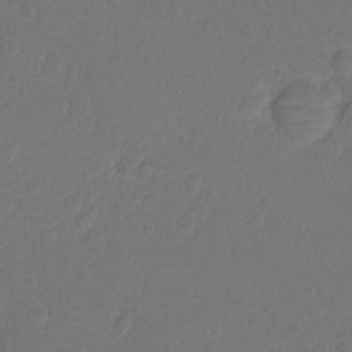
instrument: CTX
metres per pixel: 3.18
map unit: Nhu
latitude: -15.5588
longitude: -25.8961
